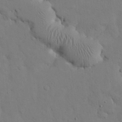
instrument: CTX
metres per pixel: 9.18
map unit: Nhu
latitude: 27.9339
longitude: -72.5735
